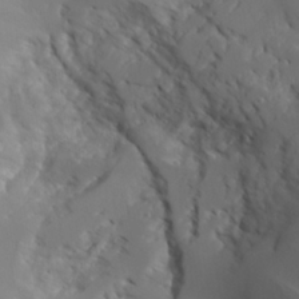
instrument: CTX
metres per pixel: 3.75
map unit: Aa
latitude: 24.1199
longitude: -127.0270
